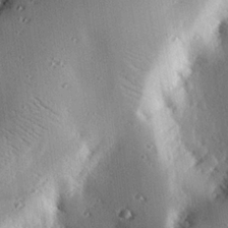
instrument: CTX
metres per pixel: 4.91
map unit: eHh
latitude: 23.5182
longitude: -90.4790
